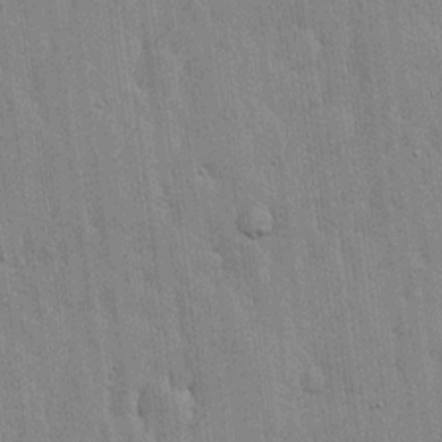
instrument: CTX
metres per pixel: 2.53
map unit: lHvf
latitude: 17.3293
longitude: -116.4601
